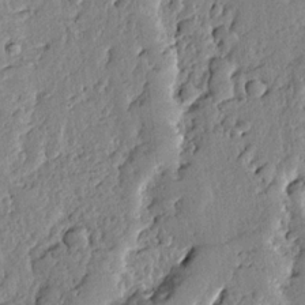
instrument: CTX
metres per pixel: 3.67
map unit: Ave
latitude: 13.1403
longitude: -134.8380
